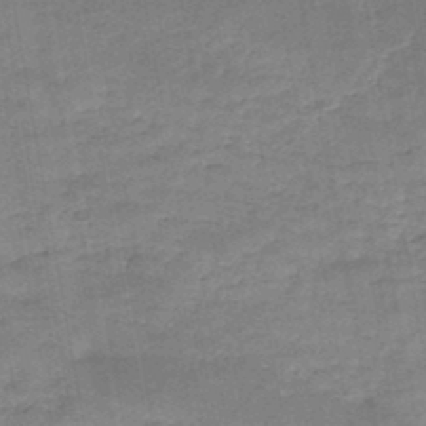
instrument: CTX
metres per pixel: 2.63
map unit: HNb
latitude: -46.4251
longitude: -37.4805
